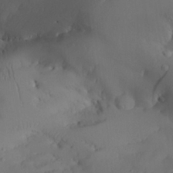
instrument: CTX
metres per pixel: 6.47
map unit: Aa
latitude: 25.0080
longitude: -128.3089
